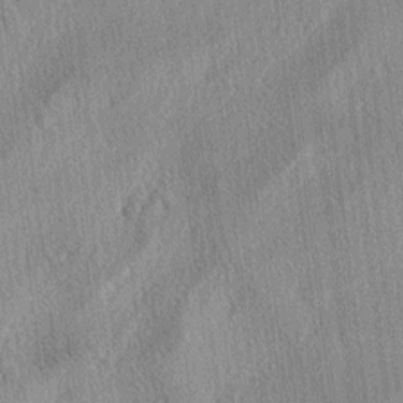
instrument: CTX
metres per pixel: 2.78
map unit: lAa
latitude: -4.5951
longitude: -126.0444
